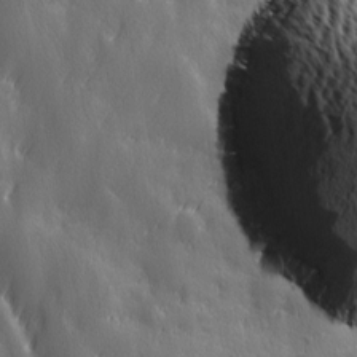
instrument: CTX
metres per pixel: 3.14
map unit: Ave
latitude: 13.0270
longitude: -104.8002
